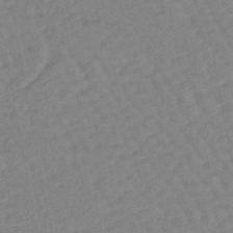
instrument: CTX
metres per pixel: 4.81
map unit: lHb
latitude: -44.4629
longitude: 80.6708
